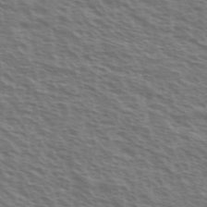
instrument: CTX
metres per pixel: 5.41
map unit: Ave
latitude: 37.9150
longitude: -111.3482
